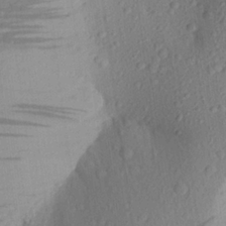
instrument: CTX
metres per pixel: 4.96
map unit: Aa
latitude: 25.1403
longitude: -147.0648
